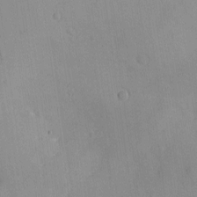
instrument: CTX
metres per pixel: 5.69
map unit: eHh
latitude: -9.0675
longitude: -66.5734
